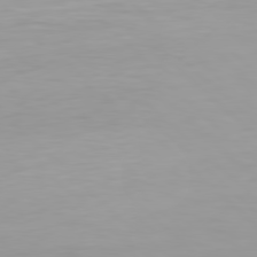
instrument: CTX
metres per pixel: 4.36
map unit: Hpe
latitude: 78.3090
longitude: -167.8394
